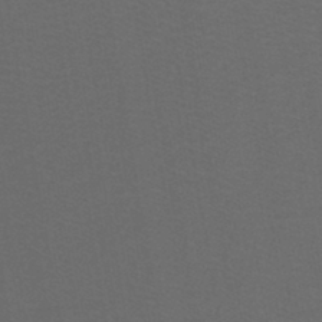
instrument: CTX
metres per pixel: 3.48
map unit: lHb
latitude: -43.8800
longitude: 53.4265
